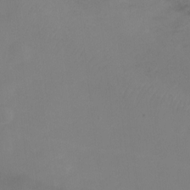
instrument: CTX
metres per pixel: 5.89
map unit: Ht
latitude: 0.0444
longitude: -35.2348
